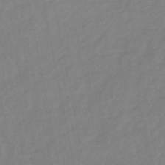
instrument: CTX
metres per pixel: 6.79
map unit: lHb
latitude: -48.3496
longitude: 75.7856
